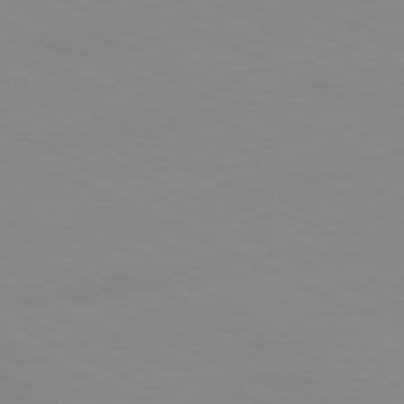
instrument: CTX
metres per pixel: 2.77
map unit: Ap
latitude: -81.2376
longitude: -94.0444
